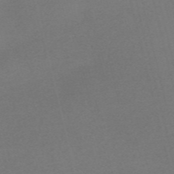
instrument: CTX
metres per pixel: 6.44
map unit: Nve
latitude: -56.7463
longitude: 61.8989
